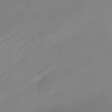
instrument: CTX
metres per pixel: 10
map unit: Nhe
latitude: -19.6155
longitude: 144.1795
